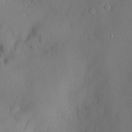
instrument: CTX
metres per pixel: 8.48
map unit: Htu
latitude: -7.1053
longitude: 175.7666
